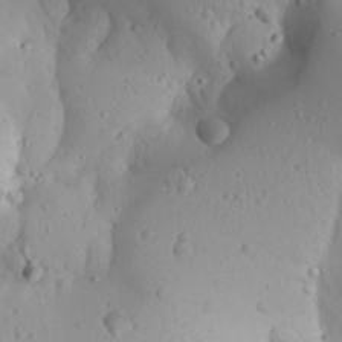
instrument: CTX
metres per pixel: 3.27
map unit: Aa
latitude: 26.7246
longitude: -128.6112
